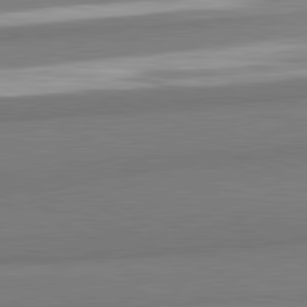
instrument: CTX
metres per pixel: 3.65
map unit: lApd
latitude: 82.1955
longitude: 173.8800
